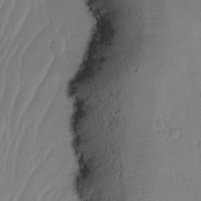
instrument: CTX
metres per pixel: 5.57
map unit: Ave
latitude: -11.3321
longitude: -121.3860
